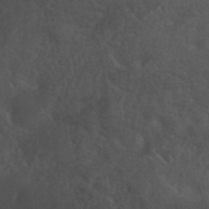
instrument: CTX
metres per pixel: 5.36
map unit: ANa
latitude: 42.2712
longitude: 54.3684
